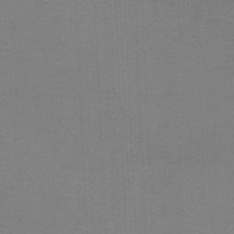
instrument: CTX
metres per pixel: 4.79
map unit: lHb
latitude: -46.1605
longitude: 63.8422
